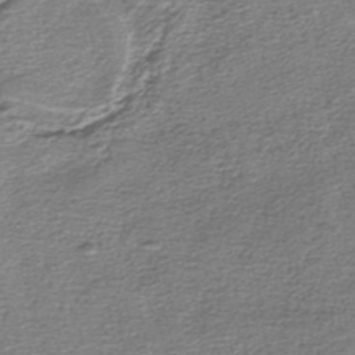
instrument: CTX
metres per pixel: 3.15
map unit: lHb
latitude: -44.9731
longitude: 58.5951
